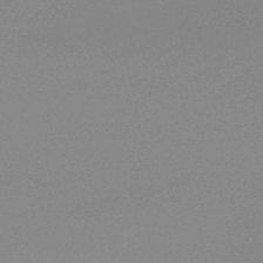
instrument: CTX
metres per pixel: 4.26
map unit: lHb
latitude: -50.7274
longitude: 79.2942
